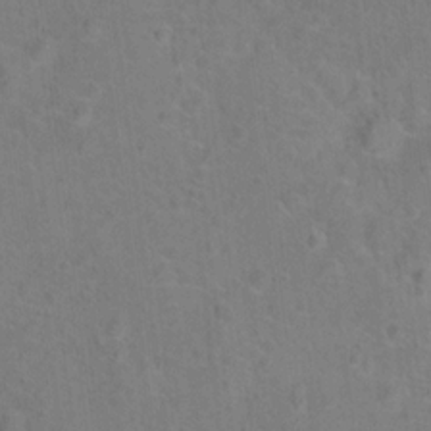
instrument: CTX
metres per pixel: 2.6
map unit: Hto
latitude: 15.0459
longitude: -41.6693
